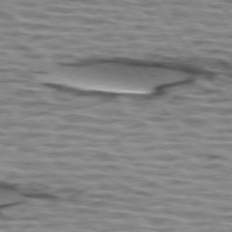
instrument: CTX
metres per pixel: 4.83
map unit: lApd
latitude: 74.2900
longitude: -53.3860
